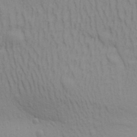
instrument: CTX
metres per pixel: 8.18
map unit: Aa
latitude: 30.0822
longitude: -139.4615
